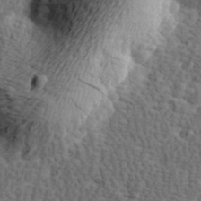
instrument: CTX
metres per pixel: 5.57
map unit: Hve
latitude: 23.9906
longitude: -97.4237
